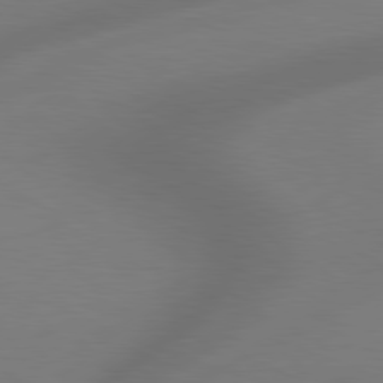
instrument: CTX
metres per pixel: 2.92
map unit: Hpe
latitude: 78.7247
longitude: -127.5749
